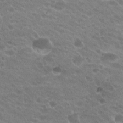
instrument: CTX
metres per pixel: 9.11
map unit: Hto
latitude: 23.3104
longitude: -36.1767
